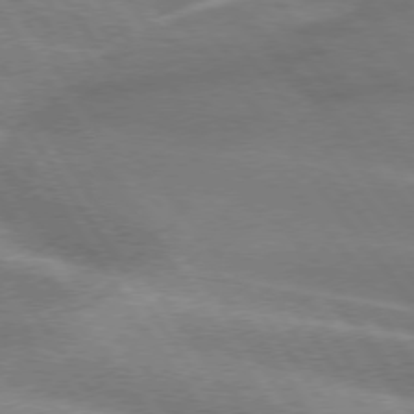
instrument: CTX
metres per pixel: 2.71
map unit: lApd
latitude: 75.0081
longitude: -63.1215
